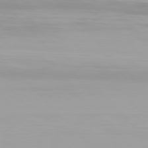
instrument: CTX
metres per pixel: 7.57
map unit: Hpe
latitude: 77.2726
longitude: -172.1388
